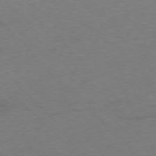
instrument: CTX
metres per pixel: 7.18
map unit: Ap
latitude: -77.0486
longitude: -65.0269
